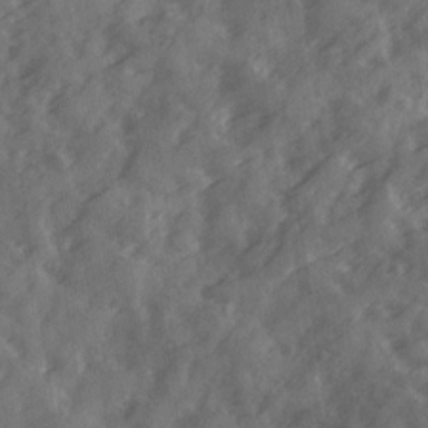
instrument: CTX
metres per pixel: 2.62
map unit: Ave
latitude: 18.9513
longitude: -131.3104
